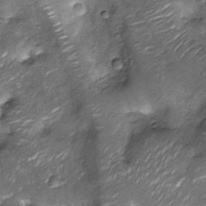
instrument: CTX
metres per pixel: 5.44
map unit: Nhu
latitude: -13.1053
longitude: -22.6679
